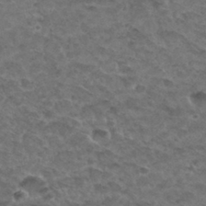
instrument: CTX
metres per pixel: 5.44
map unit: Hto
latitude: 32.4790
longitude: -48.4601
